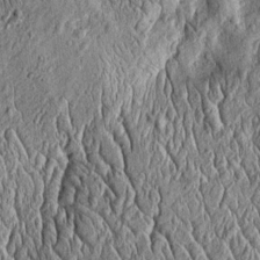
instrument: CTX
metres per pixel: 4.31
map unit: Htu
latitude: -4.3117
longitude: 157.7666
